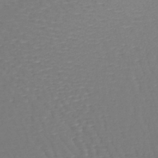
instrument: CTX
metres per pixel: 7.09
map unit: lHb
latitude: -45.6722
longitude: 76.7652
